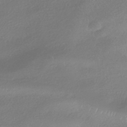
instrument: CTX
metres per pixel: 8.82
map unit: HNhu
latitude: -41.2943
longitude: 94.8974
